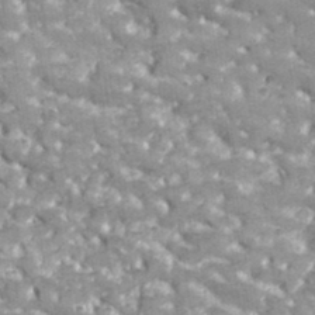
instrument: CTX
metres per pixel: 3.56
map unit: lHvf
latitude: 35.0836
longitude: -91.9906
